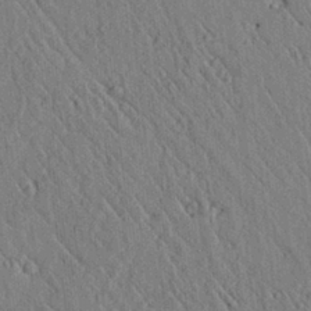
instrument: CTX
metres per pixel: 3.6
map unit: lAvf
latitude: 6.4412
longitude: 159.7666
